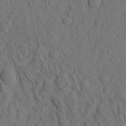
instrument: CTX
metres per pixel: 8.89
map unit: eHh
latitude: -1.6722
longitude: 18.0661
